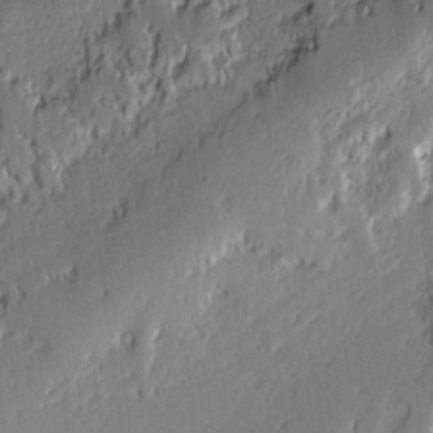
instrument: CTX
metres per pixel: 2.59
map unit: lAvf
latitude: -0.8219
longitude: -107.2726
